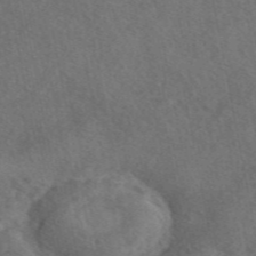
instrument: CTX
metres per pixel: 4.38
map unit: eAb
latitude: 47.6127
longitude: 127.8800
